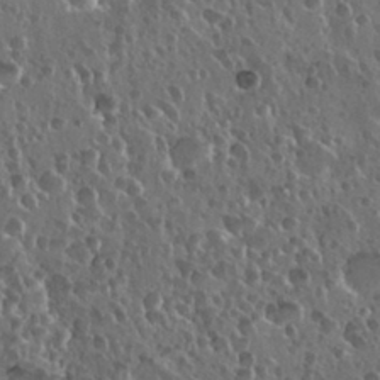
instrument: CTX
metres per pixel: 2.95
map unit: Nhu
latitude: 30.4979
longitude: -55.9717
